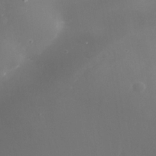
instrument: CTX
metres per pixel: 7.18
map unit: Nhe
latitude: -35.5588
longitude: -91.0081
